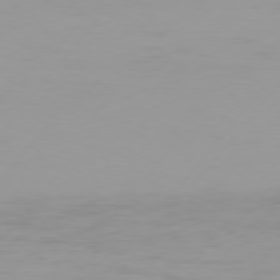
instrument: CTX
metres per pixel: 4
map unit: Hpe
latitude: 75.5371
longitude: -129.3104
